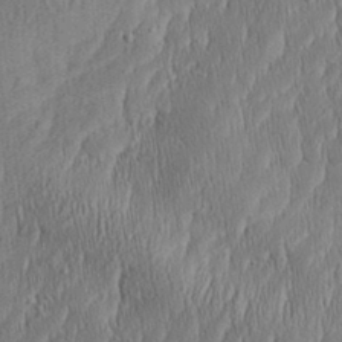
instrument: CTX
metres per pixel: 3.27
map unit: Aa
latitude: 28.4790
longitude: -138.2522
